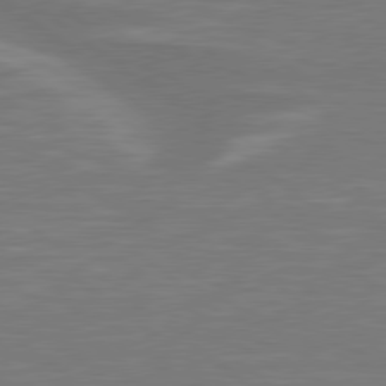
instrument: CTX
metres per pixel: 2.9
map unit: lApd
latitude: 79.0837
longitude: -93.8016
